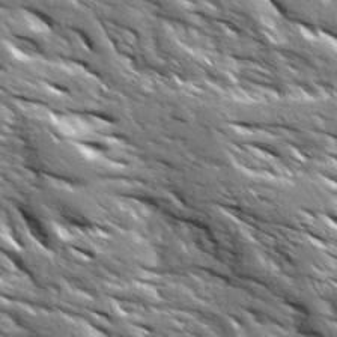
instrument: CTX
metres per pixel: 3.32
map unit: Ave
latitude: 19.5371
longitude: -135.7260
